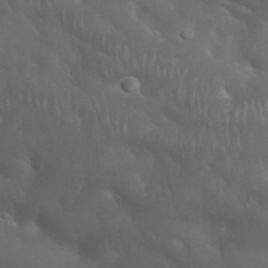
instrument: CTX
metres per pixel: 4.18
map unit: Nhu
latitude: 28.5734
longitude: -66.5167
